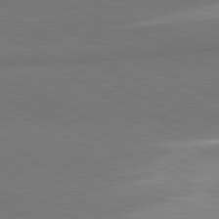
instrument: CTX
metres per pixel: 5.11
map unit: lApd
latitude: 81.4237
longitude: 156.9164
